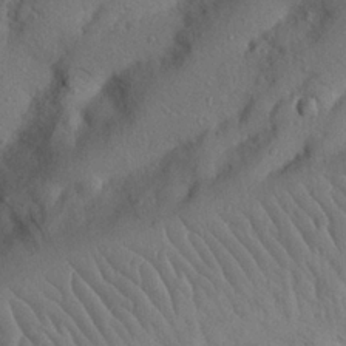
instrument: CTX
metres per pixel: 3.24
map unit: Nhu
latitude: 22.1767
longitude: -74.9514
